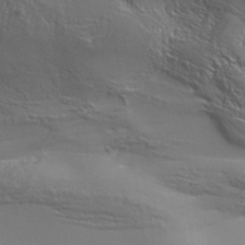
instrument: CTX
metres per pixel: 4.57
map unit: Aa
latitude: 33.8394
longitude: -134.4979
